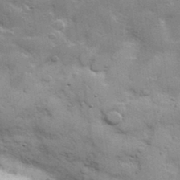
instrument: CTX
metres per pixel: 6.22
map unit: lHvf
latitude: 35.1781
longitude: -92.4601
